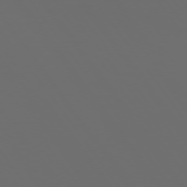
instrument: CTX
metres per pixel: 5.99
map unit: Hpe
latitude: 74.3089
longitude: -124.7813
